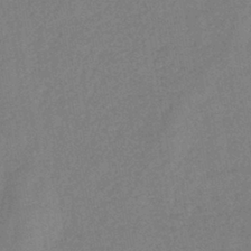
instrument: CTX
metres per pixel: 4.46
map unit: eHb
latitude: -41.0486
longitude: 79.3509
